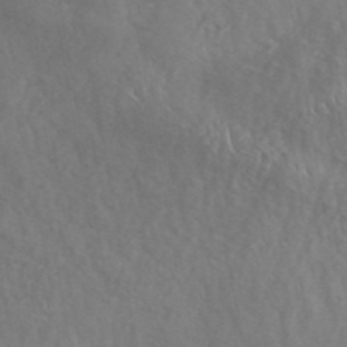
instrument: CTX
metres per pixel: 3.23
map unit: ANa
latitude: 42.4412
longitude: 52.8785
